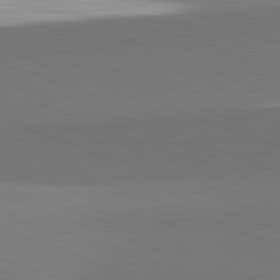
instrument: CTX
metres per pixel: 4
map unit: lApd
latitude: 82.3089
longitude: 149.3888
